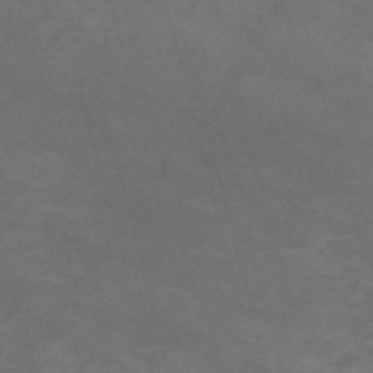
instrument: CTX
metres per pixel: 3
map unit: Nve
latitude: -59.0486
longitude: 58.7463
